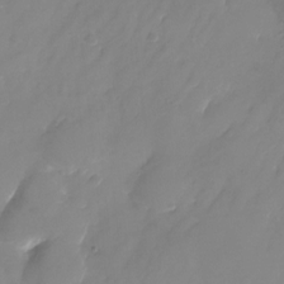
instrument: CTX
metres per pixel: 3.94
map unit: Nhu
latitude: -24.4818
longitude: -69.5560
